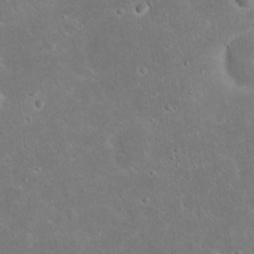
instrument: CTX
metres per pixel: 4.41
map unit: Nhu
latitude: 23.2915
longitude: -71.4993
